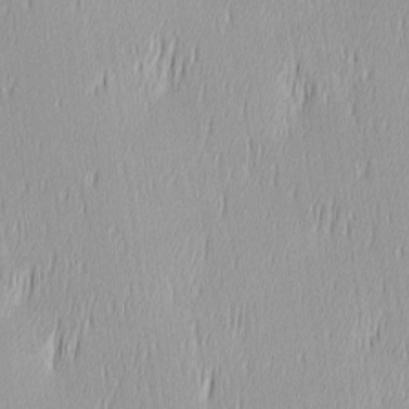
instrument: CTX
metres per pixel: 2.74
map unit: Ave
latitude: 2.9702
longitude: -113.7072
